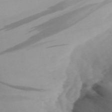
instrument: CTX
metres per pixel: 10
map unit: Aa
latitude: 24.8946
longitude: -131.7828
